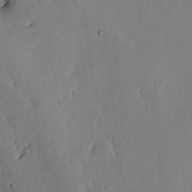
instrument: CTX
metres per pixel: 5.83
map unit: lAa
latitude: 7.1214
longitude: -114.7624
